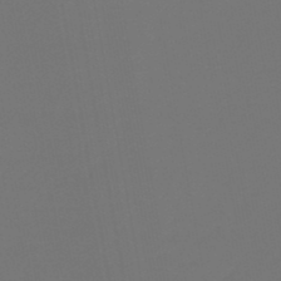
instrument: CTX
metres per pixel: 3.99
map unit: lHb
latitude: -47.5210
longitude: 71.3888
